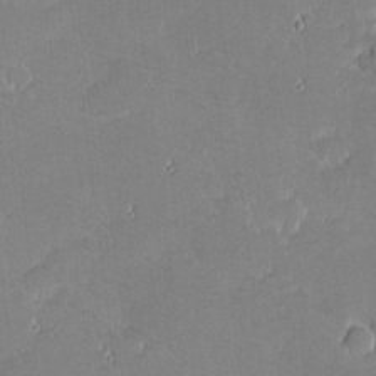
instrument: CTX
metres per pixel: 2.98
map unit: eHh
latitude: -1.3510
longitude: -85.8583
